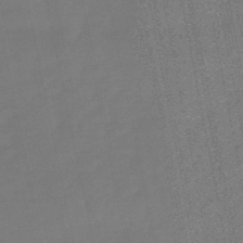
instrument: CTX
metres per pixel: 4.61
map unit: lHb
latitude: -49.4455
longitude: 78.9352
